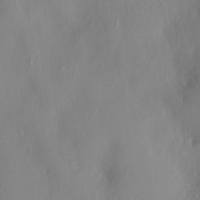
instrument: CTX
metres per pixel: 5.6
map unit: HNhu
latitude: 3.6316
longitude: -4.8758
